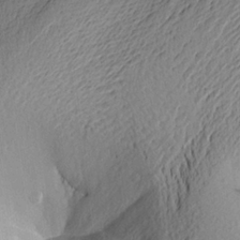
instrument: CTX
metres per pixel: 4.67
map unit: Aa
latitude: 23.6505
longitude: -149.9150
